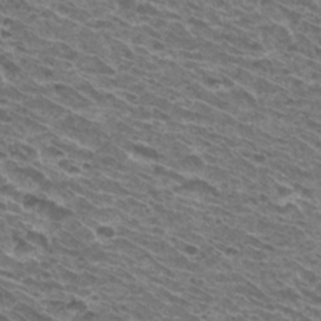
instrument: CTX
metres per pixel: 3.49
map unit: Hto
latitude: 33.1025
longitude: -40.5545
